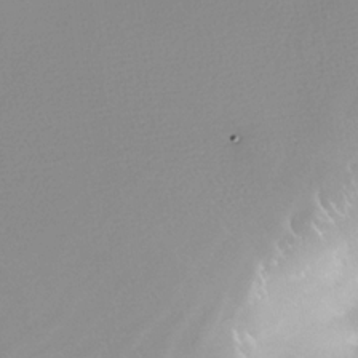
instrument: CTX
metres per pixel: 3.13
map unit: Nhe
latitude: -33.3132
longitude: -115.8016
